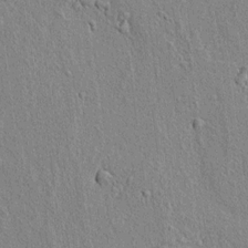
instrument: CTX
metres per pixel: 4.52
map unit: lAvf
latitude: 7.1970
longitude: 166.8219
